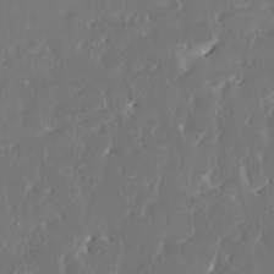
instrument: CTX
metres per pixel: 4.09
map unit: HNhu
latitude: 4.5168
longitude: 10.0661
